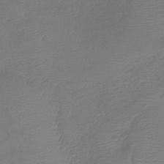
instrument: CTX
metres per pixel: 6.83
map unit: lHb
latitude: -42.2172
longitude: 76.9920
